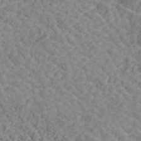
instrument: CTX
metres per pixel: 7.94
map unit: ANa
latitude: 45.3482
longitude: 37.8800
